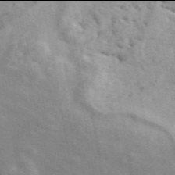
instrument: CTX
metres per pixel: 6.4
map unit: ANa
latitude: 49.9906
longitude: -81.1781
